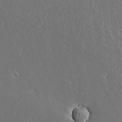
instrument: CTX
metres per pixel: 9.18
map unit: lAvf
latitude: 17.1403
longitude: -126.6869
